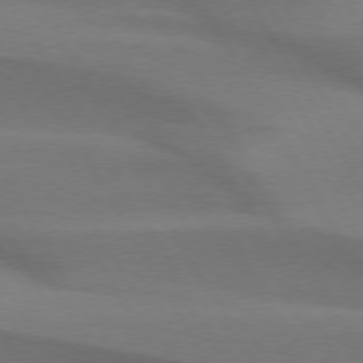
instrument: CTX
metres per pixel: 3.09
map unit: lApd
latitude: 74.4034
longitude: -65.5749
